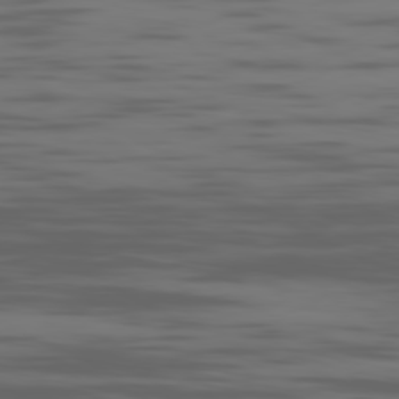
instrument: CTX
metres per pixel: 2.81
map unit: Ap
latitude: -80.9542
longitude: -61.7071
